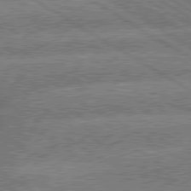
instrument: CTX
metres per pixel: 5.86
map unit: lApd
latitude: 79.7450
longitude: -163.1215
